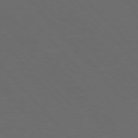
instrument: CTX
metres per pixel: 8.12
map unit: Hpe
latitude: 76.7813
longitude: -163.6127
